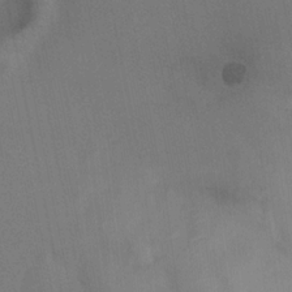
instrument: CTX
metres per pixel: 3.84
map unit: HNhu
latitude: 6.5546
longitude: 4.6140
